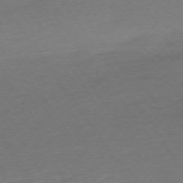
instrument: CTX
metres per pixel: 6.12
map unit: Ap
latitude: -74.5385
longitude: -81.2915
